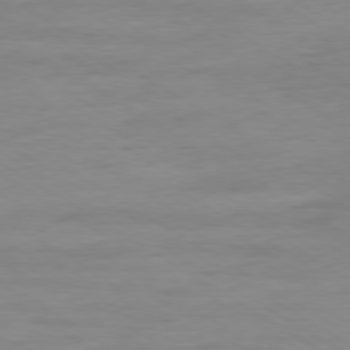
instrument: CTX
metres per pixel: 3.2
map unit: Ap
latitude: -80.1228
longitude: -103.7260
